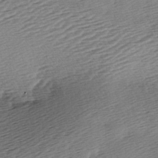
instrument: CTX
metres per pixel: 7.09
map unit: lAa
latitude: -2.8596
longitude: -126.9325
